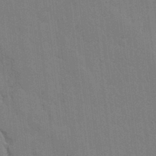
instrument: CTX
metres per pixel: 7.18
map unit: lHvf
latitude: 17.6694
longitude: -113.5182
